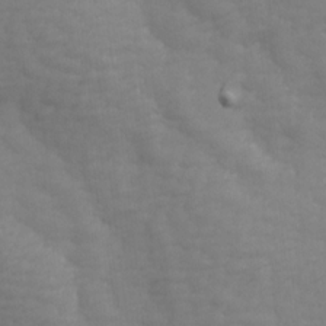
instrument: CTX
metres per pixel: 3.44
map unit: Ave
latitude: 14.1389
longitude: -105.5938
